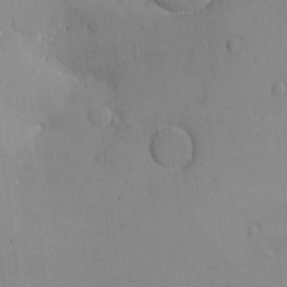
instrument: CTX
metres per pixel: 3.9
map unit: eHh
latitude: -9.4265
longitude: -66.9513
